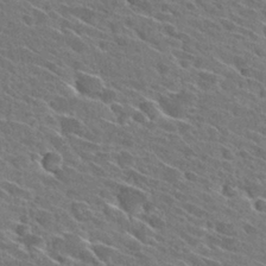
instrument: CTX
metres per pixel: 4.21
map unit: Hto
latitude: 28.8569
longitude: -43.4427
